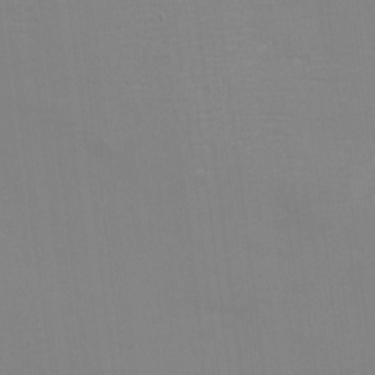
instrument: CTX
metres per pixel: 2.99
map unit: eHh
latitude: -3.3887
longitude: -80.3656
